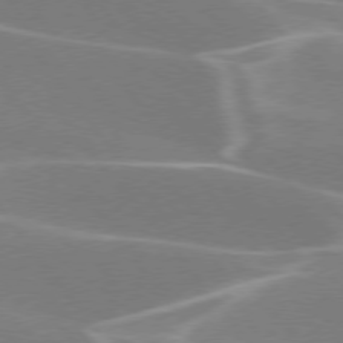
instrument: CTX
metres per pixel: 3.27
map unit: lApd
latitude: 75.7072
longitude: -62.2145
